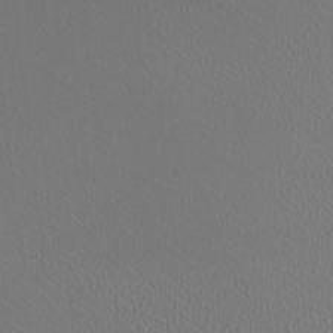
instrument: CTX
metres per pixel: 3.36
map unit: HNhu
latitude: -1.0298
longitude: -0.8380
